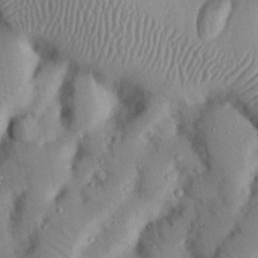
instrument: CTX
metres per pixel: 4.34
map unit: Nhu
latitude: 24.8380
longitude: -73.1215
